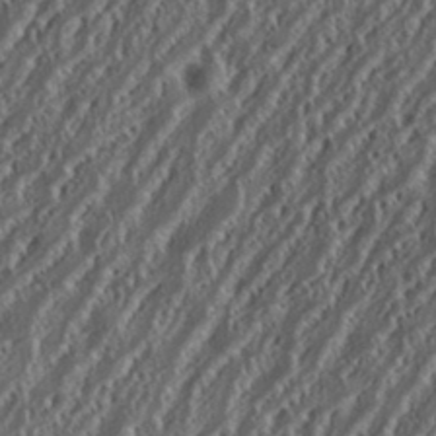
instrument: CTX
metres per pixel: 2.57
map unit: eHh
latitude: 34.8002
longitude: -132.1200
